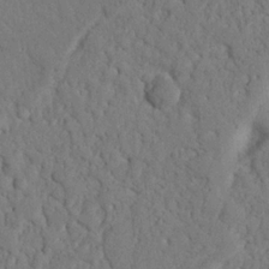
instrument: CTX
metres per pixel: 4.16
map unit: Nhu
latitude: 21.0837
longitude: -75.0647
